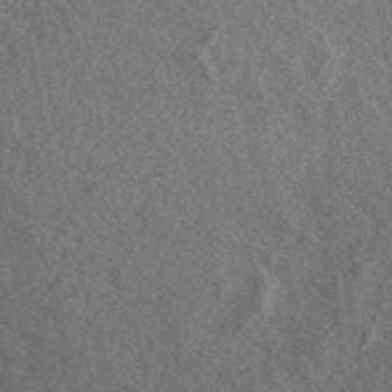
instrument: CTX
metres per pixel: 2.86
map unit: ANa
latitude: 44.8947
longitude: 47.8044
